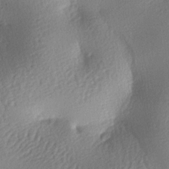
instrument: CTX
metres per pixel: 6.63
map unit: lAa
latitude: -8.8030
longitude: -127.8772
